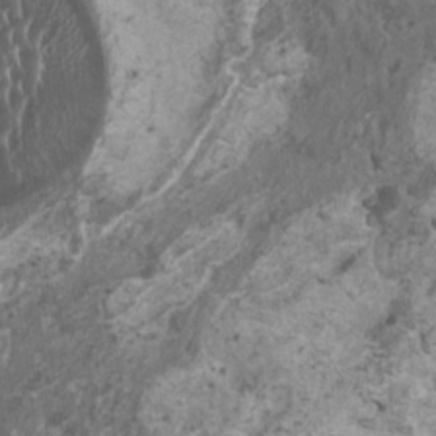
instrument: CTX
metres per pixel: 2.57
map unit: HNhu
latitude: 1.1781
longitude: 4.3117
